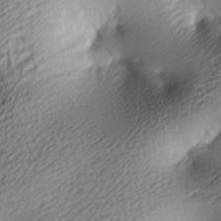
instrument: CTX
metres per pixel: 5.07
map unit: lAa
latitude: -9.7100
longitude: -126.2145
